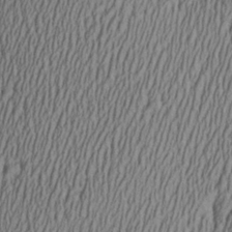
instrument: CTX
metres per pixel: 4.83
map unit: Aa
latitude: 27.1214
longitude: -135.9150
